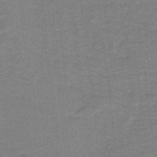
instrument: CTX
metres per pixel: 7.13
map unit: lHb
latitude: -41.5777
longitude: 54.0283
